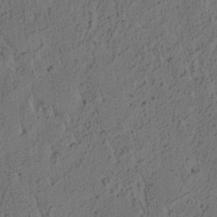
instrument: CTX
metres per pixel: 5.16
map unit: eHh
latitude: 3.2726
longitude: -78.6113
